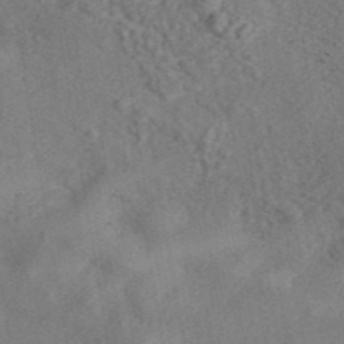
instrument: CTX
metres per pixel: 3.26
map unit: eAb
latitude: 43.2726
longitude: 105.2943
